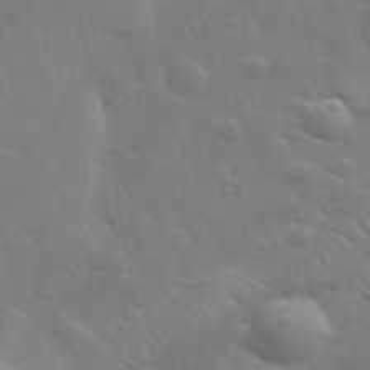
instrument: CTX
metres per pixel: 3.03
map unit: lHvf
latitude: 33.2537
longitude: -82.7246
